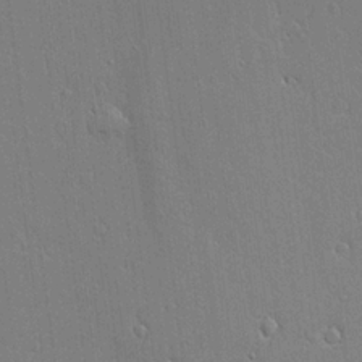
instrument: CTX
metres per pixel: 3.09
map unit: Aa
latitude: 21.7261
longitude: -124.8569
